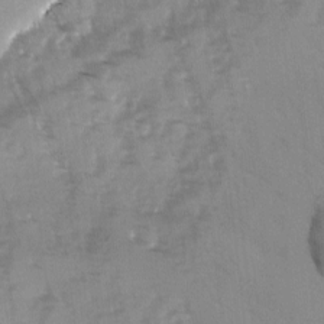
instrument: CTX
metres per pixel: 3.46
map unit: Ave
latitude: -1.2187
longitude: -111.8961
